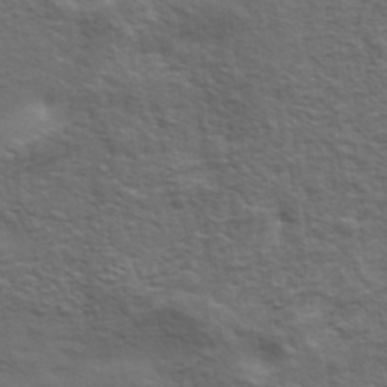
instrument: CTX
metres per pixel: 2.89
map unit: eHh
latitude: 36.6491
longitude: -81.1970
